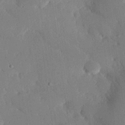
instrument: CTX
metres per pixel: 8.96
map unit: eHh
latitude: 26.1767
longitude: -80.4034
